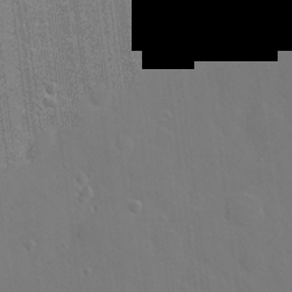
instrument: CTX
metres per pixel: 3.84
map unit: Nhu
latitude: 17.8961
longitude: -30.3657
